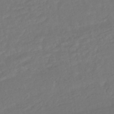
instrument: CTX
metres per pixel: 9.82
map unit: HNhu
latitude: -46.1794
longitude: 103.4454
